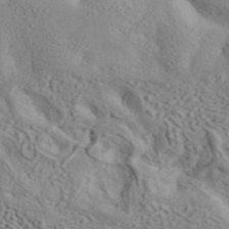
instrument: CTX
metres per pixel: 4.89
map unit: ANa
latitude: 41.4993
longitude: 49.4077
